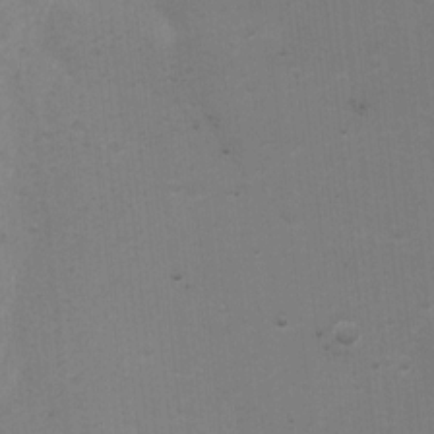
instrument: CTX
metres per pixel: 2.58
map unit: Ht
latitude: 7.9339
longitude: -36.7246
